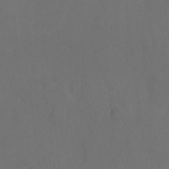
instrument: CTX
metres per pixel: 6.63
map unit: Hto
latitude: -10.3117
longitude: -36.6491
